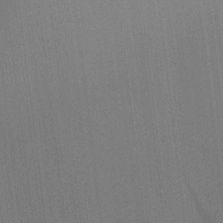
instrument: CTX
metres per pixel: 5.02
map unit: HNhu
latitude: 9.1781
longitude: 15.0109
